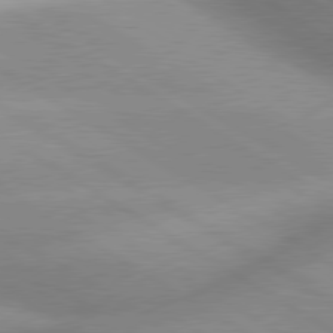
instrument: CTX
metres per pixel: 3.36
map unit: lApd
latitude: 79.9339
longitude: -144.2522
